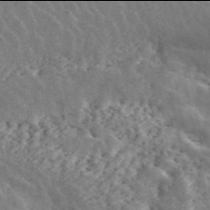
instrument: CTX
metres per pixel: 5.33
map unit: ANa
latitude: 45.9906
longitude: 37.7666
